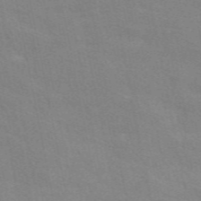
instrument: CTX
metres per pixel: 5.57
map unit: eAb
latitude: 50.8191
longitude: 111.7099
